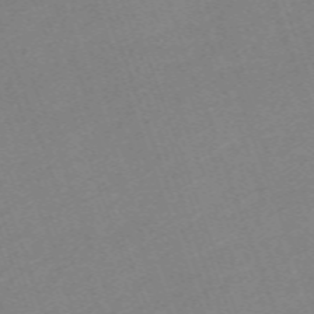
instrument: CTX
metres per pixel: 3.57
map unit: eHh
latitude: -64.4062
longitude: 50.6896
